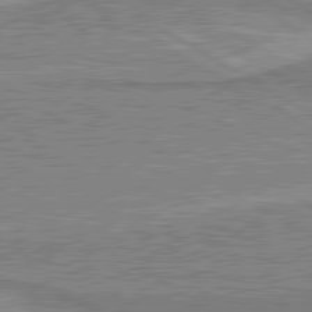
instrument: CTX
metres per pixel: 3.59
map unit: lApd
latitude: 80.7246
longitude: 143.5210
